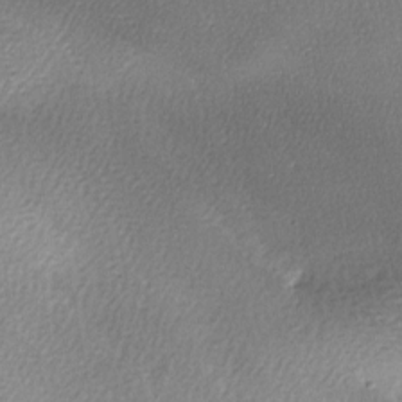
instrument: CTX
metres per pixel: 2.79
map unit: Ave
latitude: -6.8975
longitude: -123.0647
